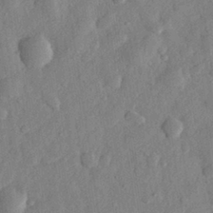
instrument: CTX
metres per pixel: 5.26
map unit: eHh
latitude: 28.8758
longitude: -74.4601
